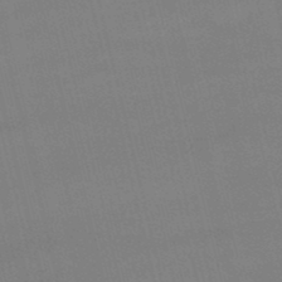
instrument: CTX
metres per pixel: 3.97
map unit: lHb
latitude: -48.1606
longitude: 63.4454
